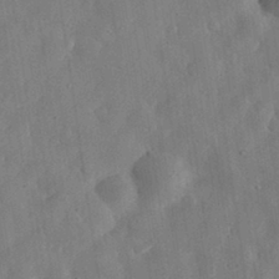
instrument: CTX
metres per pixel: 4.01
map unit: eHh
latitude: 30.9136
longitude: -75.6883
